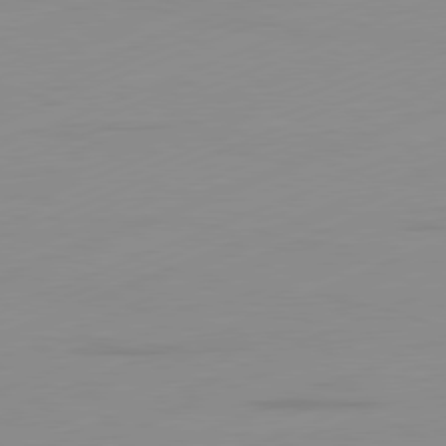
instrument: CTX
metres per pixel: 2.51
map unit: Ap
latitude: -81.7289
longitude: -86.7624
